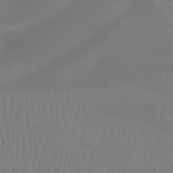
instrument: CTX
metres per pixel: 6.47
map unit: Ht
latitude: -14.8030
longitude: -55.5560
